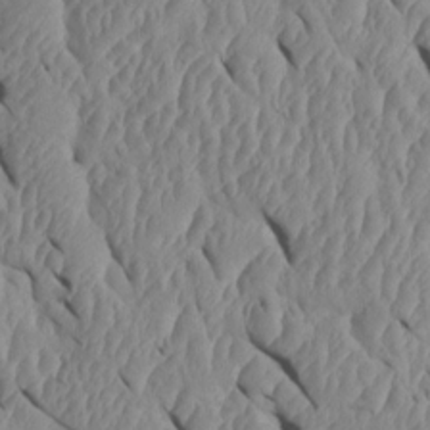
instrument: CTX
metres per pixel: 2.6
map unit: Htu
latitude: 1.6127
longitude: 148.3118
